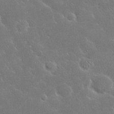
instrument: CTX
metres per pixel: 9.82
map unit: Nhu
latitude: 23.7638
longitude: -72.2712
